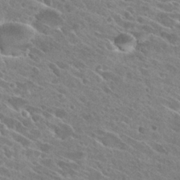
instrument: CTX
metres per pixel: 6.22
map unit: Hto
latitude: 26.3656
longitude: -41.2536
